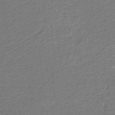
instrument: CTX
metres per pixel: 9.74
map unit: eHb
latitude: -30.0850
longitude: 66.7274
